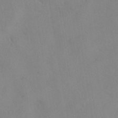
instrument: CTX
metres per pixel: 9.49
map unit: HNhu
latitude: -40.3684
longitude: 101.2564
